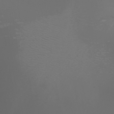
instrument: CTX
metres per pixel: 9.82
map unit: Nhu
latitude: -7.6722
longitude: -73.9528
